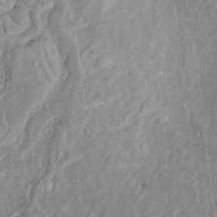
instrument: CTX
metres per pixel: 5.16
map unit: Htu
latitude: -5.7666
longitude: 152.4818
